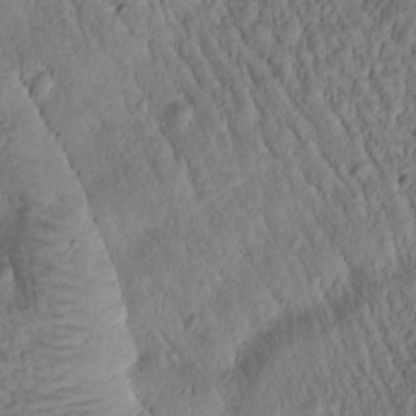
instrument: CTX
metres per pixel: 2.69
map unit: Htu
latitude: -2.9730
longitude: 171.2376
